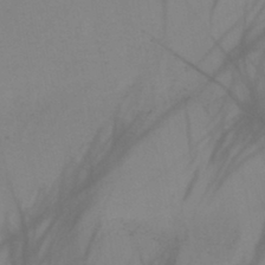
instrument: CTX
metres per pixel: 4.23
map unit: HNb
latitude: -44.9731
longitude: -43.9906
